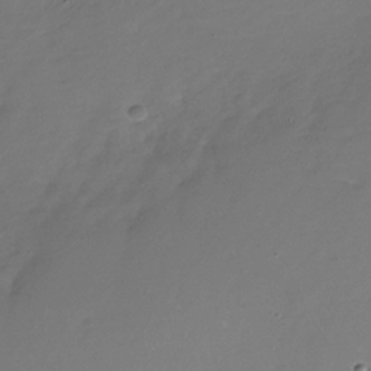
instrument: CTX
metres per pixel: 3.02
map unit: Nhu
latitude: -28.7652
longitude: -79.7828
